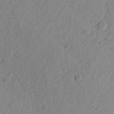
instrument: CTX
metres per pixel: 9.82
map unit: lHvf
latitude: 23.9150
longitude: 144.3306
